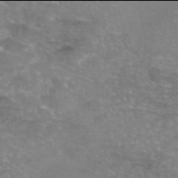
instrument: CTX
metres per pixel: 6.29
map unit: eAb
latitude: 45.9906
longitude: 102.9920
